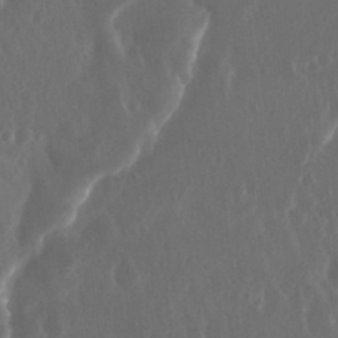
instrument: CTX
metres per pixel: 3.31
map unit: Nhu
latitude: 29.5371
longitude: -57.7638
